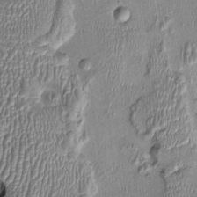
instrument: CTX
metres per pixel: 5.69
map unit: Nhu
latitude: -0.6330
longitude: -14.3279
